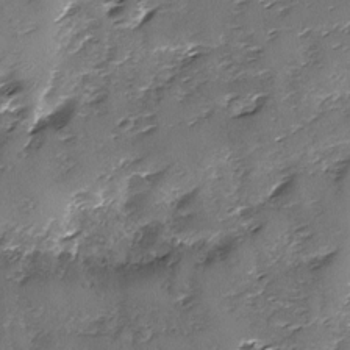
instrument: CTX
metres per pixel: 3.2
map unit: Ave
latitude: -9.0675
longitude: -117.8961
